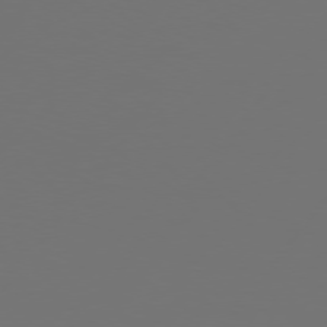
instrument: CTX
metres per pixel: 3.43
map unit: Hpe
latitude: 75.3104
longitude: -129.9150
